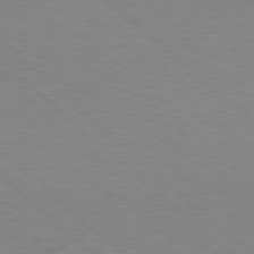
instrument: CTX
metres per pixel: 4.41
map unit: Hpe
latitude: 78.0255
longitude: -159.4615
